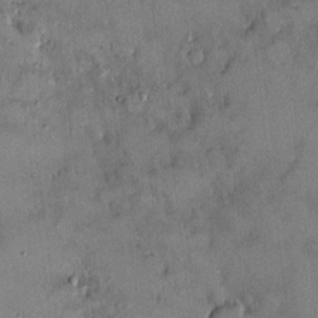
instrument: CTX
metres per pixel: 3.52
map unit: HNhu
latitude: 6.4979
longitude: 0.3118
